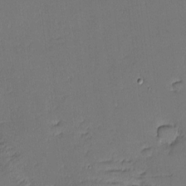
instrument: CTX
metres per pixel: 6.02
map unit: eHh
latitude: -3.8422
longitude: -81.7827
